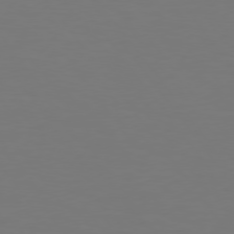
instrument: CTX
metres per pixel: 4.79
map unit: Hpe
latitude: 74.7813
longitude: -123.5560
